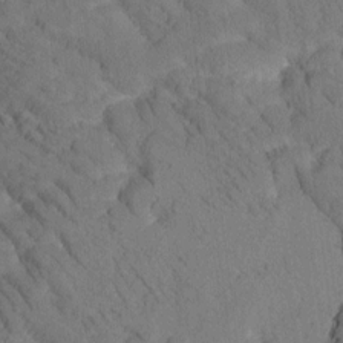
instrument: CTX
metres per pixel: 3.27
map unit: Htu
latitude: -1.5588
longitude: 172.8408
